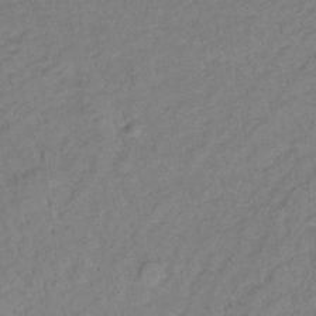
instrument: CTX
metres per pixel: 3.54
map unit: lHb
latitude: -32.8030
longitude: 64.7463
